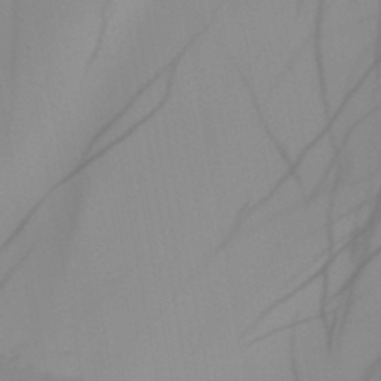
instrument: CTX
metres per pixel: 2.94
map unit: HNb
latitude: -45.0864
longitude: -43.8394
